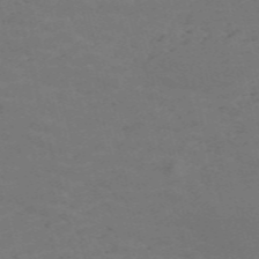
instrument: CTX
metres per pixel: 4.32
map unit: Nve
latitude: -59.1998
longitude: 63.4643
